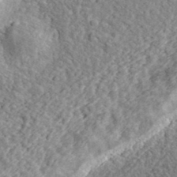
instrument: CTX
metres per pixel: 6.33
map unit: eHh
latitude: 37.1970
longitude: -79.5182
